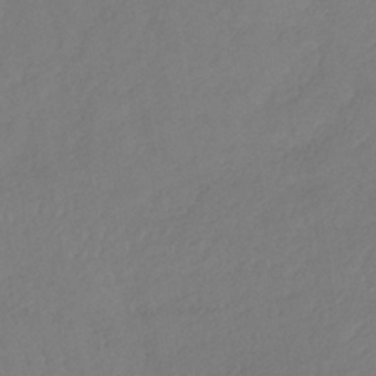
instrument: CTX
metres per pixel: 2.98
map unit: lHb
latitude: -39.4832
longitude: 70.8786
